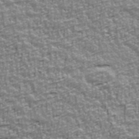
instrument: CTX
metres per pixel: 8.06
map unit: Ave
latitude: 41.6315
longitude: -112.5546
